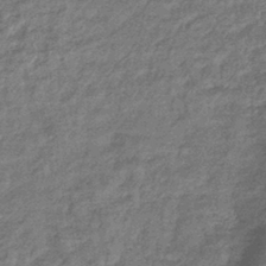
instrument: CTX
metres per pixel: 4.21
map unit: eHb
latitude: -39.7478
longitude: 81.6344
